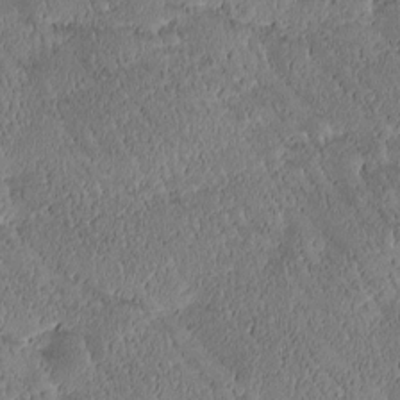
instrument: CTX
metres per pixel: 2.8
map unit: Htu
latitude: -2.5195
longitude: 176.4440
